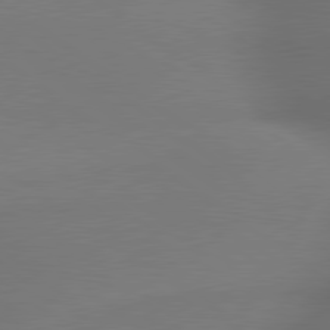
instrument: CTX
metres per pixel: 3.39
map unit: lApd
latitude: 79.8961
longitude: -173.3481
